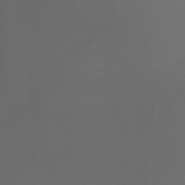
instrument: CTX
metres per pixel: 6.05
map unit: Nhu
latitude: -10.2928
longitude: -69.1214
